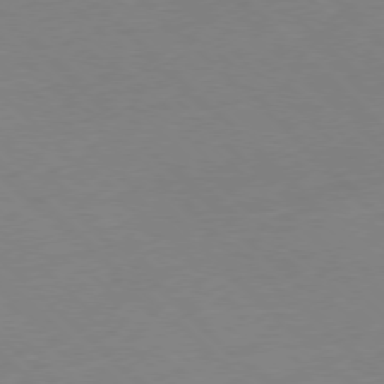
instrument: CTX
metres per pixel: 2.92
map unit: Hpe
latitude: -78.0661
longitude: 13.0864
